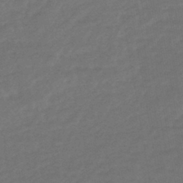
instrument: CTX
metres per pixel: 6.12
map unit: lHb
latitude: -43.2942
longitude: 75.1054
